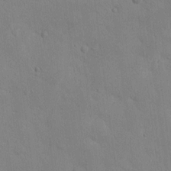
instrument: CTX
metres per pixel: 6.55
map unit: lAvf
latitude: 9.7828
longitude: 168.1605
